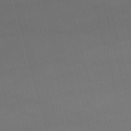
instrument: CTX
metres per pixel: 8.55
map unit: lHb
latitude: -47.8800
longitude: 63.5588
